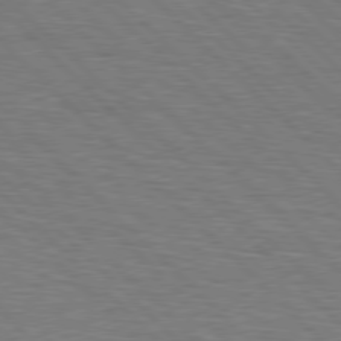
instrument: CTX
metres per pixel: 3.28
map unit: Hpe
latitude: 77.2915
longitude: -151.7638
